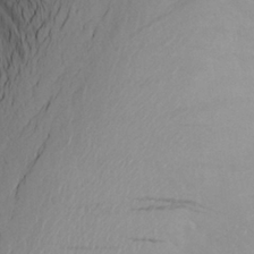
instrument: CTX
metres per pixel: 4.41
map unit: Aa
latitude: 25.5560
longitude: -147.3671
